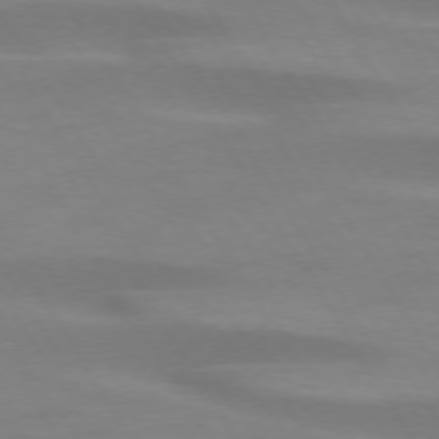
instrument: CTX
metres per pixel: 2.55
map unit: lApd
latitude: 73.4049
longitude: -53.4616
